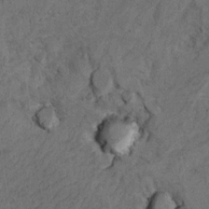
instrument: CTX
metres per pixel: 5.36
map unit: Hto
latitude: 9.0458
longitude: -36.0633
